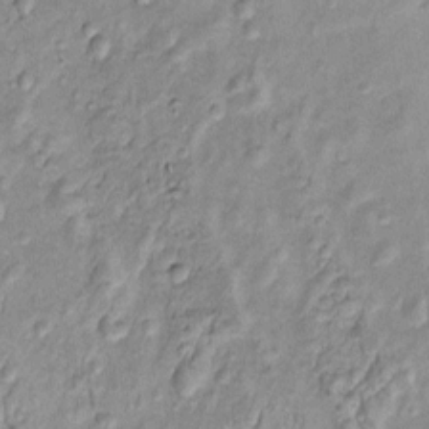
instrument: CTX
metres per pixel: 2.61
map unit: Htu
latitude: -4.8975
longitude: 157.6722
